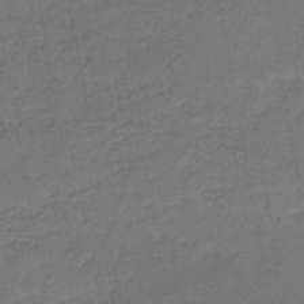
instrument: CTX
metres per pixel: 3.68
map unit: HNb
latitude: -50.8408
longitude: -39.4237
